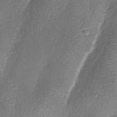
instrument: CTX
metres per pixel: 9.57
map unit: lAa
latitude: -4.6140
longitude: -129.1214
